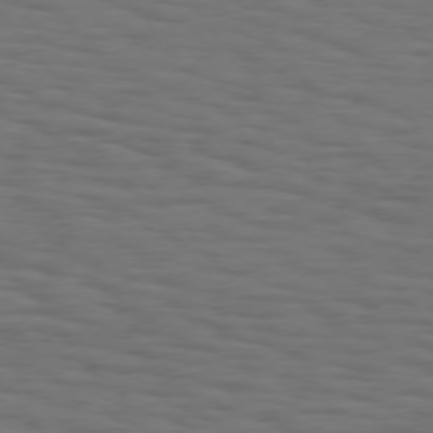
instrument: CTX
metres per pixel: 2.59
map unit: Hpe
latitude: 75.3671
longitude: -131.9151
